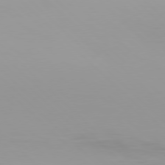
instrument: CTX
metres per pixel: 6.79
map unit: Hpe
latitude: 77.3292
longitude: -132.4412
